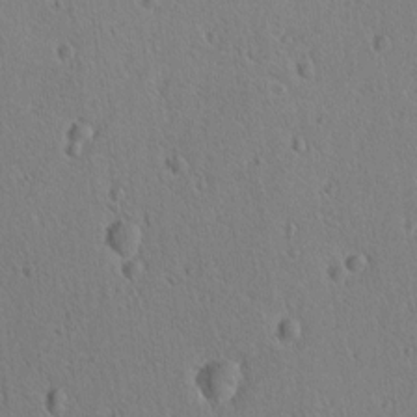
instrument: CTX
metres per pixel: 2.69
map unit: lAvf
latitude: -9.5966
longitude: -119.9906
